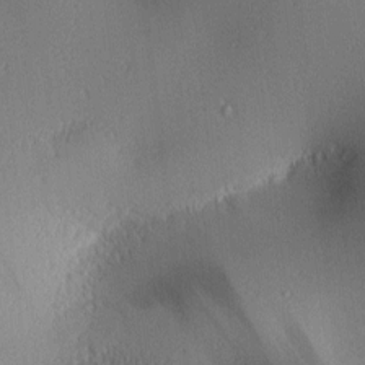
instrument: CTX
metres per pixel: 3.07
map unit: lAa
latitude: 1.4993
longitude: -116.0444
